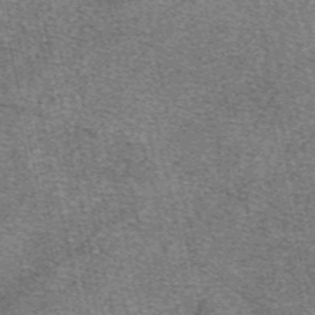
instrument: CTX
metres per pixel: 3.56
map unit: eAb
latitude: 48.0633
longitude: 104.9730
